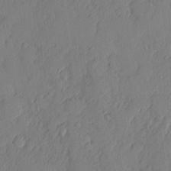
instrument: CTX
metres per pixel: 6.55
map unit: eHh
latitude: 4.7057
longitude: -76.0822
